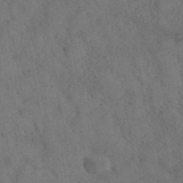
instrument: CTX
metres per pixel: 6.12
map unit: ANa
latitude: 39.8583
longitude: 18.6707
